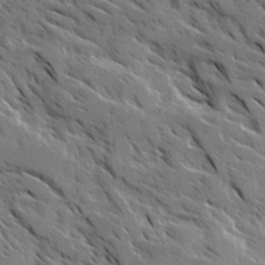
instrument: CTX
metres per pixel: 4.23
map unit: Ave
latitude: 16.7813
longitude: -130.6302
